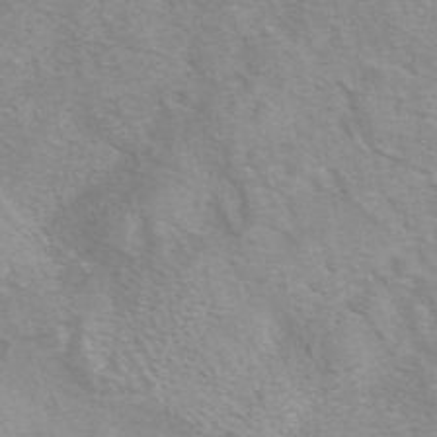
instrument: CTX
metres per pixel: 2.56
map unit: eAb
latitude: 41.8205
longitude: 107.1809
